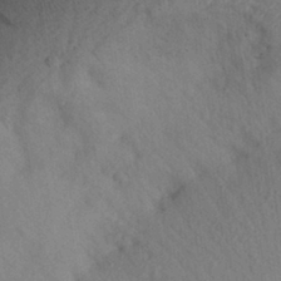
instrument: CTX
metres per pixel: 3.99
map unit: Aa
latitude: 29.2537
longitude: -146.0444
